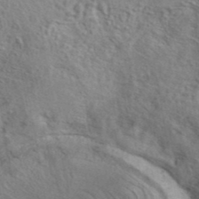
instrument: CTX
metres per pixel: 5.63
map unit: eAb
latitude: 40.4978
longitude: 105.8044
